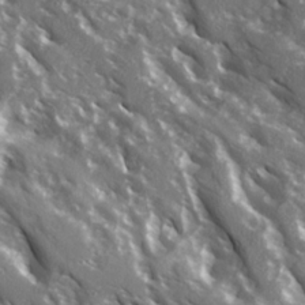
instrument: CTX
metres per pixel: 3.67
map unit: Ave
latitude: 15.5372
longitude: -130.8569
